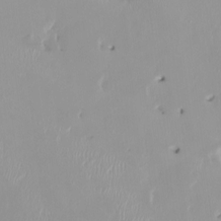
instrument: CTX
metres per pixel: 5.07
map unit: HNhu
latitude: -0.0661
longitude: -5.5560
